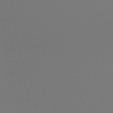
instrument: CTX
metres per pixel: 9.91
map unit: lHb
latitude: -47.3509
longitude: 69.2187
